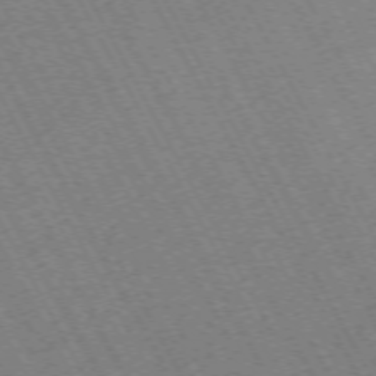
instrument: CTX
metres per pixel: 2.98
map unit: Hpe
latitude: -72.7085
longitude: 10.8408
